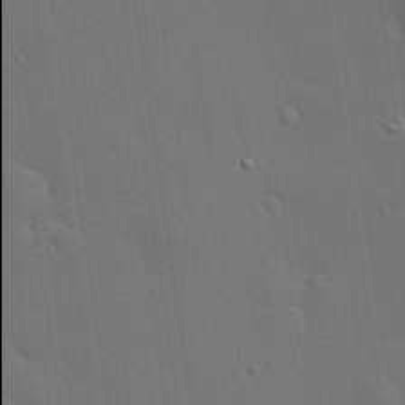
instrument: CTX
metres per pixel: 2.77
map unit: lHvf
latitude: 19.7260
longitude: 142.0094
